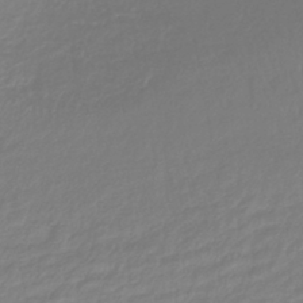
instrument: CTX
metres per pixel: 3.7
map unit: lHb
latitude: -40.9542
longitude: 72.5007
